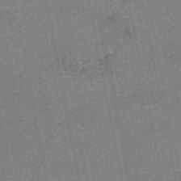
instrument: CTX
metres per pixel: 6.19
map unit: HNb
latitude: -48.9920
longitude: 59.2186
